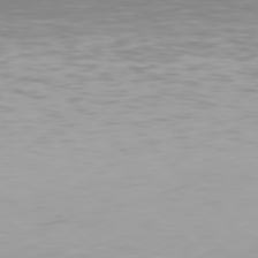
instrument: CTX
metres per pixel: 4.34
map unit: Hpe
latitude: 77.4615
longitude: -172.3467
